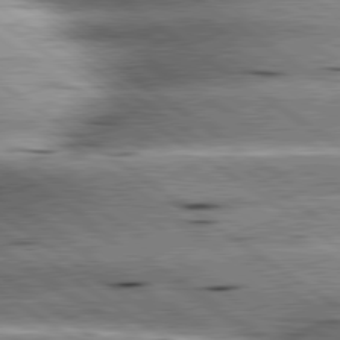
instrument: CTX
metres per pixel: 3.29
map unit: lApd
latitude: 80.0633
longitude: -140.9324
